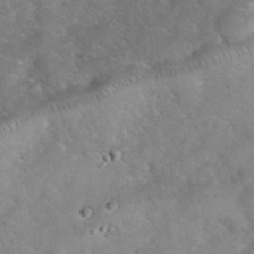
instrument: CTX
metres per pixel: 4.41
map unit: eHh
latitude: 36.6491
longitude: -64.0633
